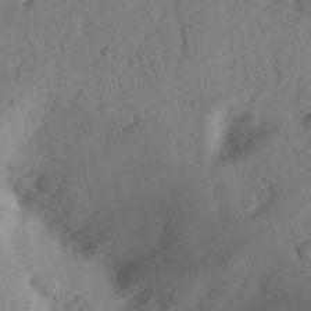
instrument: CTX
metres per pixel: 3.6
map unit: Ht
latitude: 13.8017
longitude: -74.7435
